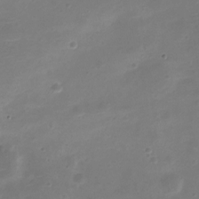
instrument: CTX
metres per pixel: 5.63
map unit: Nve
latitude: -21.3131
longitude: 104.8975
